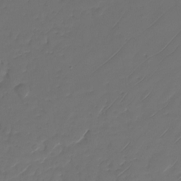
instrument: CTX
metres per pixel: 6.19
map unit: Nhu
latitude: -27.9745
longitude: -71.8583
